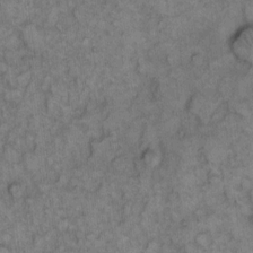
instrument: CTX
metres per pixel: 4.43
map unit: eHh
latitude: 9.3104
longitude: -63.5371
